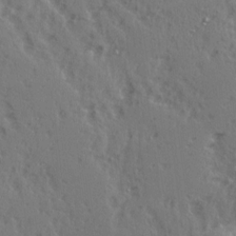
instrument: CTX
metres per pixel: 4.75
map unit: Ave
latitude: 15.0081
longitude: -104.8758
